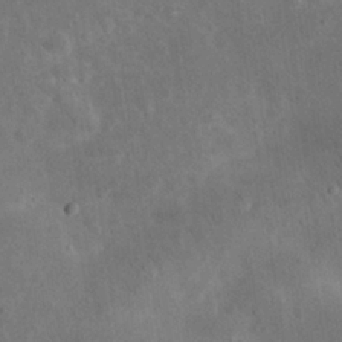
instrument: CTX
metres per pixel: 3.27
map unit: eHh
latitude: 24.6679
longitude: -67.4426
